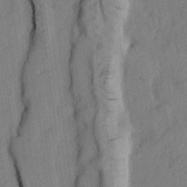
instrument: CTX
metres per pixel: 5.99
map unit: lHvf
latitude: 24.4978
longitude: 142.9163
